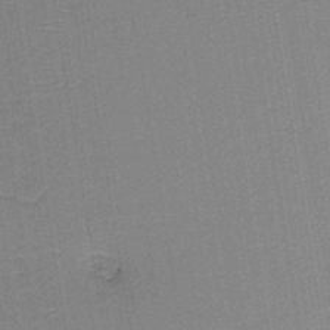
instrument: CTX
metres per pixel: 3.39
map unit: HNb
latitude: -38.7652
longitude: 50.4440
